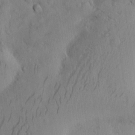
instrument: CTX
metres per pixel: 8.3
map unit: Ht
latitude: 8.2145
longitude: -75.7828
